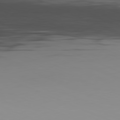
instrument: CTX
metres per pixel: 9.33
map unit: Hpe
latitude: -82.0283
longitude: 16.1228
